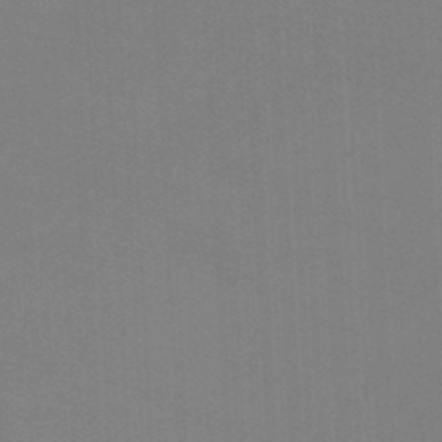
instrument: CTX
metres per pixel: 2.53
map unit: lHb
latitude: -46.3873
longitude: 63.9367
